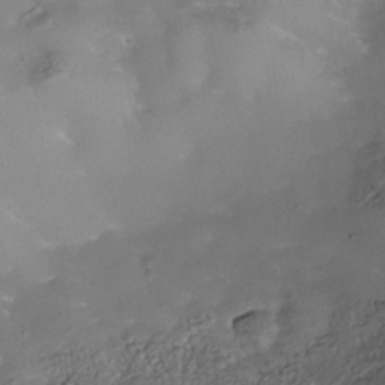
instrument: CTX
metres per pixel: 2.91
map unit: Nhe
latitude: -37.8611
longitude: -118.6112
